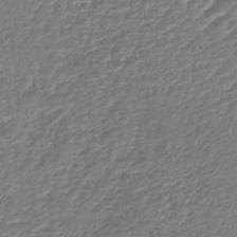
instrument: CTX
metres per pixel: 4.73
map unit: lHb
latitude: -42.8219
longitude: 76.1984
